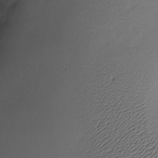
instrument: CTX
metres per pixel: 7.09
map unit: Hve
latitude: -11.1809
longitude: 173.5777
